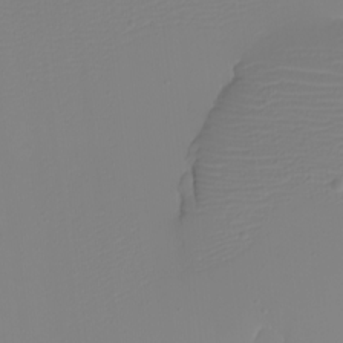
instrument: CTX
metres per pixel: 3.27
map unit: eHh
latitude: -5.2187
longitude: -83.9150
